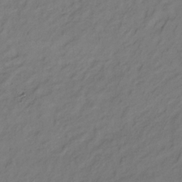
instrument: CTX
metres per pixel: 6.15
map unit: lHb
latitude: -34.7463
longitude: 69.6155
